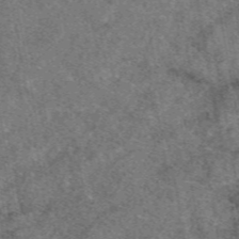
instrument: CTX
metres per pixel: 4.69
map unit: eAb
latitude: 48.1011
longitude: 108.8786
